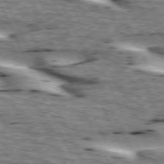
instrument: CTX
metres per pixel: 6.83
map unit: lApd
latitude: 73.4238
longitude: -54.4412
